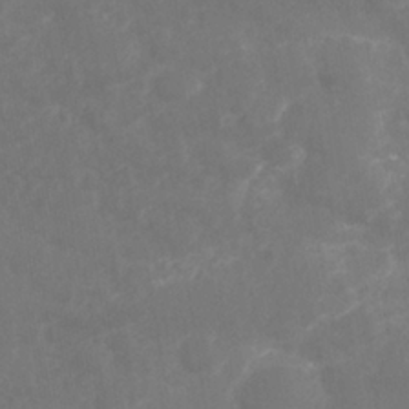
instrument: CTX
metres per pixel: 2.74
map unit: Nhe
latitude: -35.9556
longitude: -177.4804
